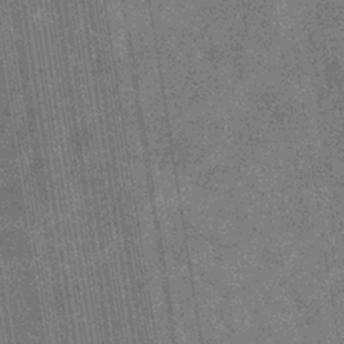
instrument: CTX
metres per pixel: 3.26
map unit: eHb
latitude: -37.6155
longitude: 80.2929
